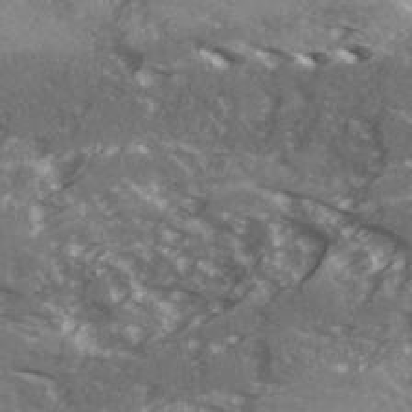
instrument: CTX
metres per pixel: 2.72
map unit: Ave
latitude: 15.8584
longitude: -129.9339
